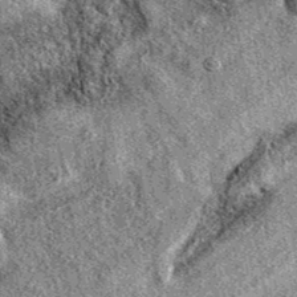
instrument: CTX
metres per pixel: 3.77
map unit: eAb
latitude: 37.8016
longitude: 110.7652
